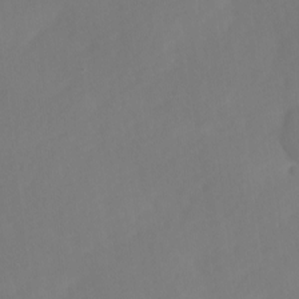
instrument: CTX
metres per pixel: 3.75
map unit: Ave
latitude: 1.0458
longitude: -113.4615
